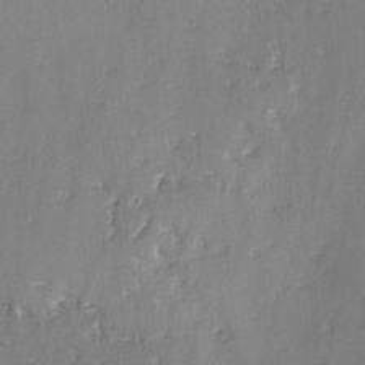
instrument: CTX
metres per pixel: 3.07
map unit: lAvf
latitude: -2.9541
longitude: -108.5356
